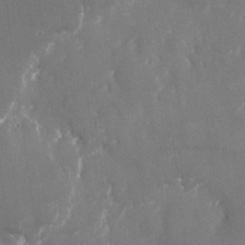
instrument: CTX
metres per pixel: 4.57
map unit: Nhu
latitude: -22.5196
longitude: -72.6869
